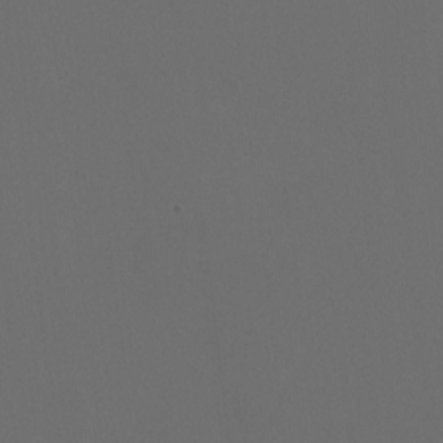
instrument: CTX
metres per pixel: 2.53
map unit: HNhu
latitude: 0.1011
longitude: -1.8394
